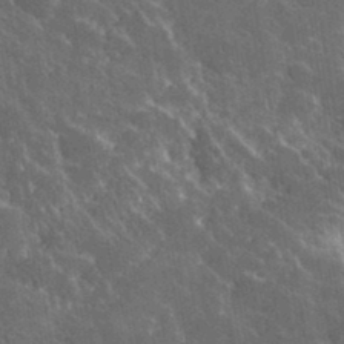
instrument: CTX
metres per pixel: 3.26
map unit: lHvf
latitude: 35.9717
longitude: -92.3656
